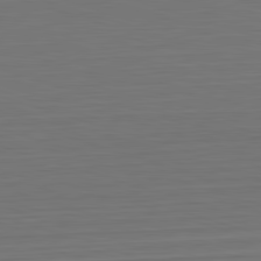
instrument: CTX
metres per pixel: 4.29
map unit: Hpe
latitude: -82.6518
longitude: 11.9745
